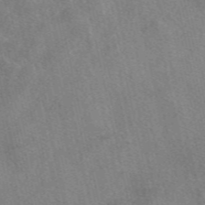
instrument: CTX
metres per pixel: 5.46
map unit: eAb
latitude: 49.1592
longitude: 121.8233
